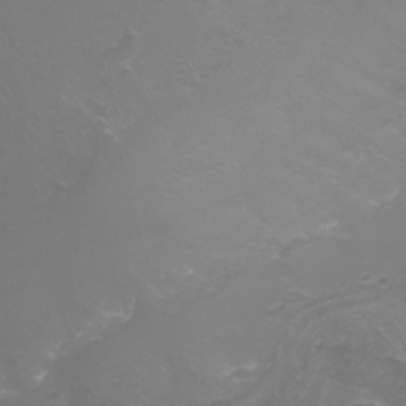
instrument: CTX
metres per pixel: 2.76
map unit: Nhu
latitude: -8.2550
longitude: -93.9906
